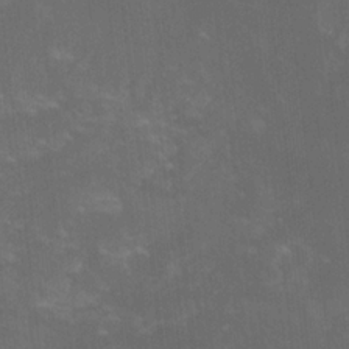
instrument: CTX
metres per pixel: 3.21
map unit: lHvf
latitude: -14.1795
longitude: -101.8206
